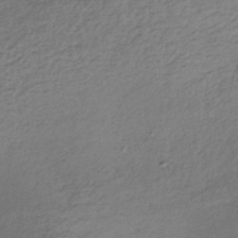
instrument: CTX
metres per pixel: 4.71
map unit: lHb
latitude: -35.8044
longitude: 68.0850
